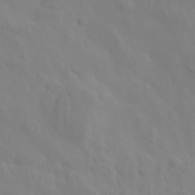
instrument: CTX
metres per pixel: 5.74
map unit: eHh
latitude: -0.4629
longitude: 14.9164
